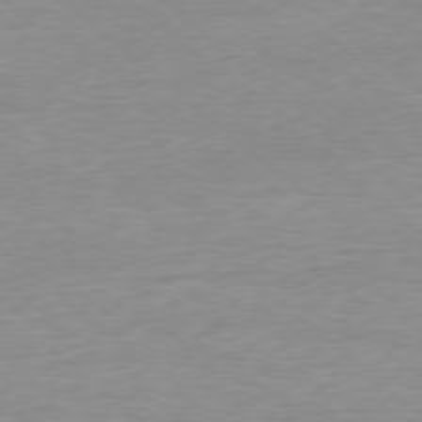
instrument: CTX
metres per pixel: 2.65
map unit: Ap
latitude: -78.1416
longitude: -87.4615
